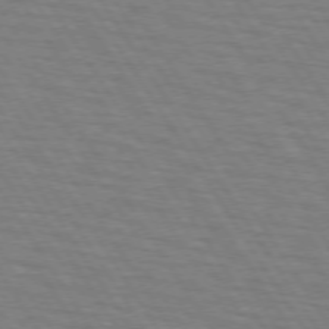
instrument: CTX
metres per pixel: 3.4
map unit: lApd
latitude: 73.3860
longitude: -72.7625
